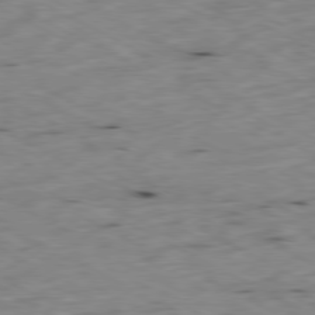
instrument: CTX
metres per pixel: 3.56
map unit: Ap
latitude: -79.5399
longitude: -68.4979
